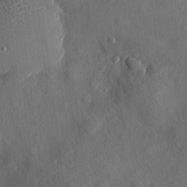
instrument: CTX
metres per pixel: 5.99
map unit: eHh
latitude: 4.8380
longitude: -73.3860
